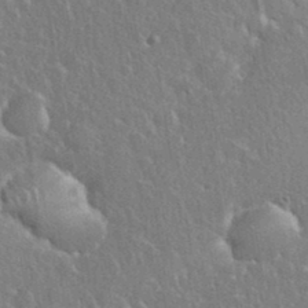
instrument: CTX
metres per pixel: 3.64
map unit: eHh
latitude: 37.1592
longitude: -61.9906
